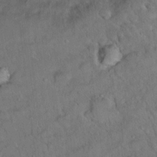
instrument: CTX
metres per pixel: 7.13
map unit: Ht
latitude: 15.2537
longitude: -37.4805
